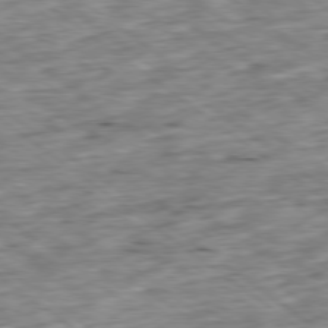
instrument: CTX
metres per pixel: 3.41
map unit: Ap
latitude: -79.3320
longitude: -76.3089
